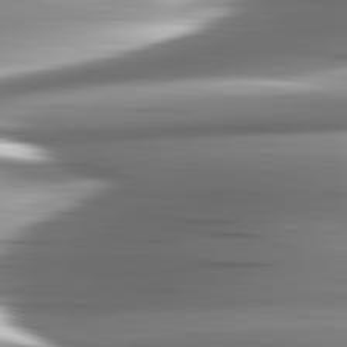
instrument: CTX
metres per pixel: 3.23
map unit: lApd
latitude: 82.7435
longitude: -140.8002
